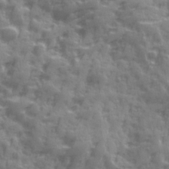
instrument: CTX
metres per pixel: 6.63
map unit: Ave
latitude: 19.4804
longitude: -132.1011
